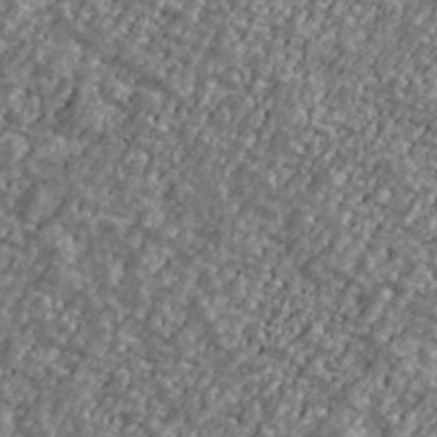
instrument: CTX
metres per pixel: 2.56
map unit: Ave
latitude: 40.6301
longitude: -111.5371
